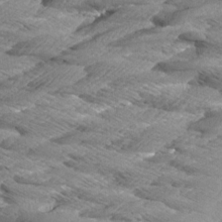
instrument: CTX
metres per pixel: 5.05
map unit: Aa
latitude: 8.6491
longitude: -134.8947
